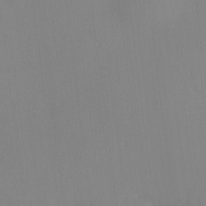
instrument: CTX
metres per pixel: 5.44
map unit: HNhu
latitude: 13.9339
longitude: 13.8989
